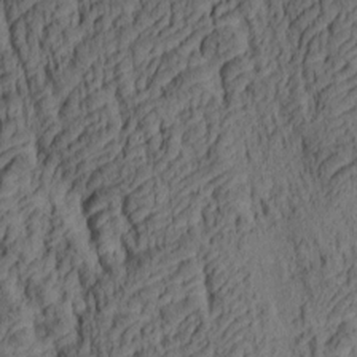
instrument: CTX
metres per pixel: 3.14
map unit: lAa
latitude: 4.6868
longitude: -115.3481
